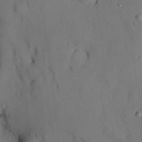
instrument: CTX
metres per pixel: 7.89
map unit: HNhu
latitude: 14.9325
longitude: 11.1620
